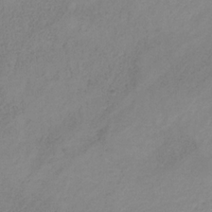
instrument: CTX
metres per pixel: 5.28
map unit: HNb
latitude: -31.9745
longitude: 58.5951
